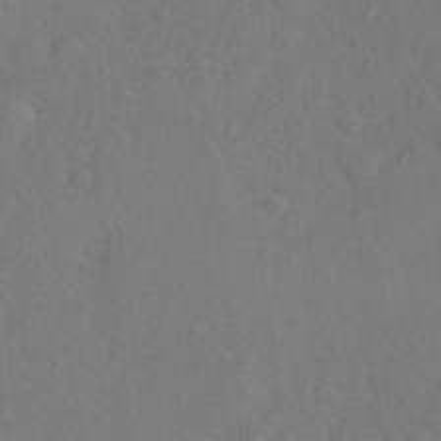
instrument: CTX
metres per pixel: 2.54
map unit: Hto
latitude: -7.8989
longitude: -40.8946
